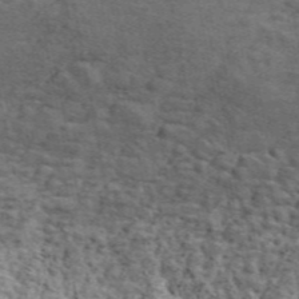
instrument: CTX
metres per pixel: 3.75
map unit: ANa
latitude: 49.6883
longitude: -82.1199
